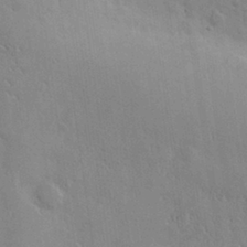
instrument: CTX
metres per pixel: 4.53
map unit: eHh
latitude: 30.2523
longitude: -69.9906
